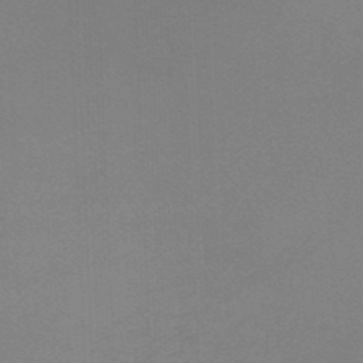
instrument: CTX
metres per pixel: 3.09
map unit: lHb
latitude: -45.7100
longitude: 63.8800
